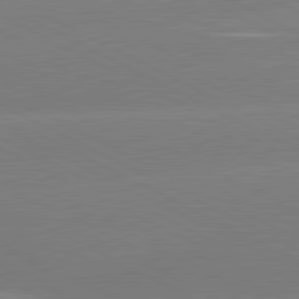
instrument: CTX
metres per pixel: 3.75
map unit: lApd
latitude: 80.9514
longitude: -154.1578
